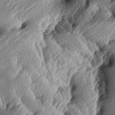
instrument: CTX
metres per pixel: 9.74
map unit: lAa
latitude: -5.5021
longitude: -124.6491
